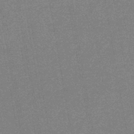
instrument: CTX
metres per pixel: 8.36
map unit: eHb
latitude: -44.9731
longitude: 86.9164
